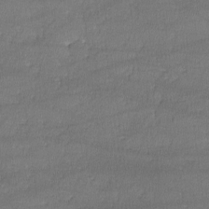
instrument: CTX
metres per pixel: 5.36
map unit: lHvf
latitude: -11.1431
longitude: -100.9892
